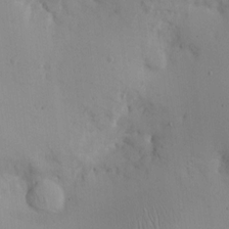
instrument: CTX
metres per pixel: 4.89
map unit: eHh
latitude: 12.1389
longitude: -61.5938
